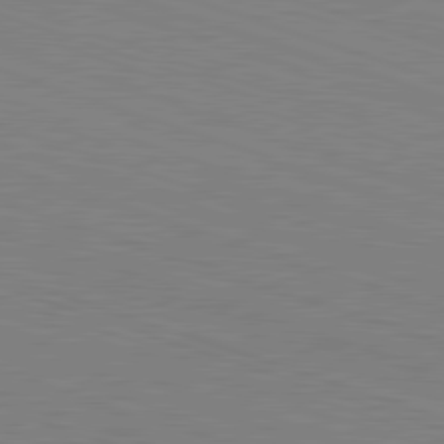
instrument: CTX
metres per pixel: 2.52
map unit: Hpe
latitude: -82.8408
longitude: 5.5588
